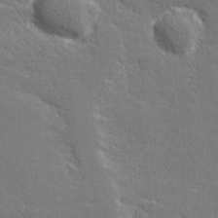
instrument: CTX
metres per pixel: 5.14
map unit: lHvf
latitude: 26.6113
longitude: 142.4817
